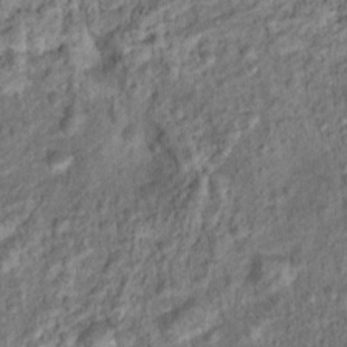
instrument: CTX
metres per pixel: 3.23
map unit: Hto
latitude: 15.6127
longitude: -41.0458
